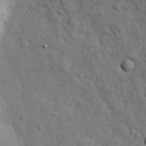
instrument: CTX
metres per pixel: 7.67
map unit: eHh
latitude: 29.0836
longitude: -75.8583
